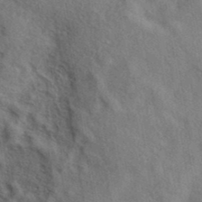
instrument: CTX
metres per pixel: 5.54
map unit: eAb
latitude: 38.9703
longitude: 112.6330
